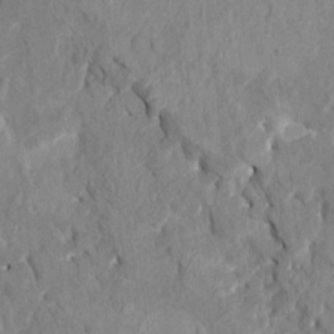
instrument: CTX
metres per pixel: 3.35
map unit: HNhu
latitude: 8.1200
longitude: -5.1592
